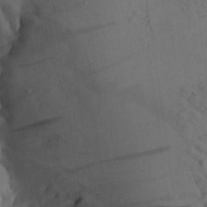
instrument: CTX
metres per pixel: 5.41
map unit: Aa
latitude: 27.6694
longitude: -131.2537
